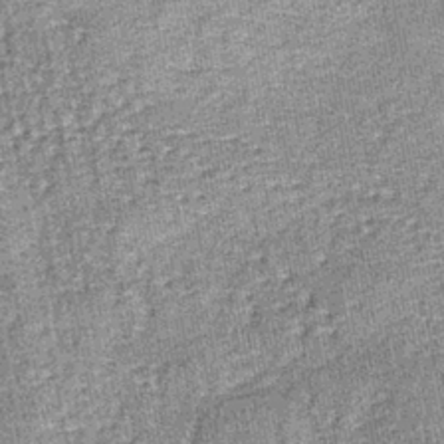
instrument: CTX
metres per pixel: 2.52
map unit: lHb
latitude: -38.3306
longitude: 64.6141
